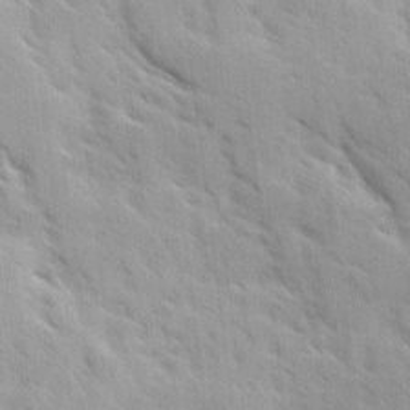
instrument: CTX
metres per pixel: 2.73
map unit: Ave
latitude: 10.1956
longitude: -102.9136
